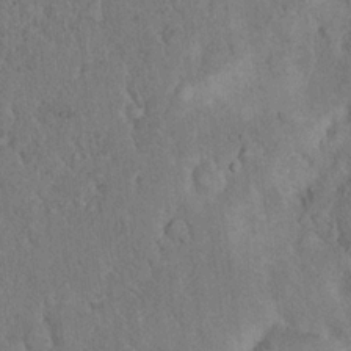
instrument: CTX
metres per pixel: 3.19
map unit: eHh
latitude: 18.3278
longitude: -62.2334
